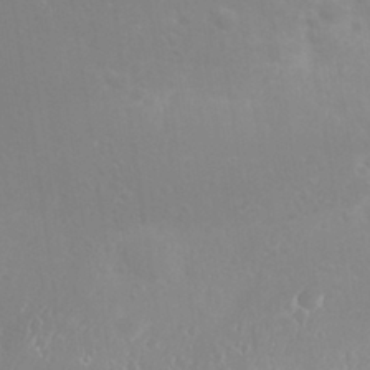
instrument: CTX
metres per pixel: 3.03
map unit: eHh
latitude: 31.3104
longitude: -58.4790
